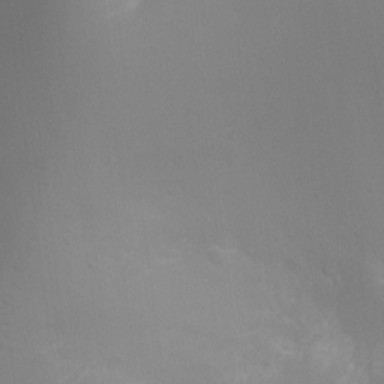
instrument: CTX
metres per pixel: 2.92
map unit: Ht
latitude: -5.2754
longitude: -25.6693
